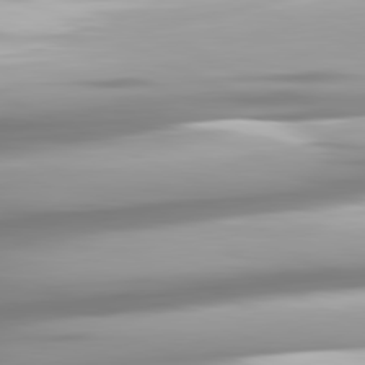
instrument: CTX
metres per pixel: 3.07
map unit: lApd
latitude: 81.3293
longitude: -139.8205
